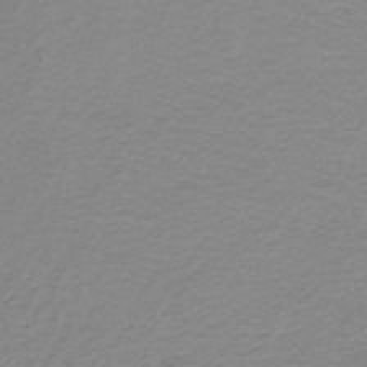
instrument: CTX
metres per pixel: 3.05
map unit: lHb
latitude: -34.6707
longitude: 70.4251
